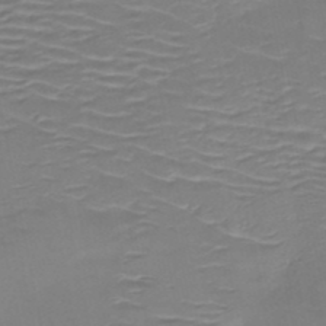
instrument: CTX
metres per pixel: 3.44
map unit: HNb
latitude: -49.8234
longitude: -47.0648
